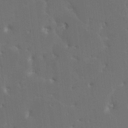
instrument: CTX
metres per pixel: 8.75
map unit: HNhu
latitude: 5.4804
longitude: -5.5560
